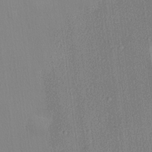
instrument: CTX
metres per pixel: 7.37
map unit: lHvf
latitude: 20.9514
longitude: 141.4454
